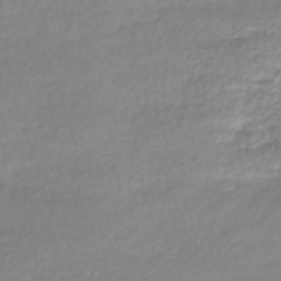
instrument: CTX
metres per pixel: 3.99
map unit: lHb
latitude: -40.3873
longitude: 71.4077
